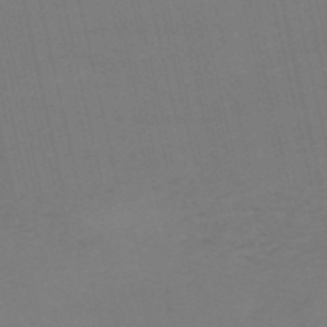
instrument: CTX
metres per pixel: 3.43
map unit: HNb
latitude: -55.3888
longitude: -41.3292
